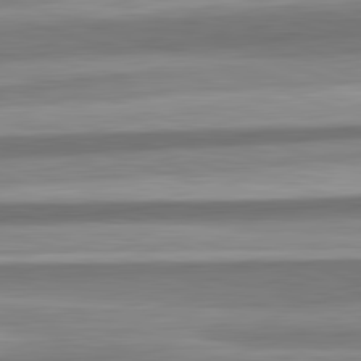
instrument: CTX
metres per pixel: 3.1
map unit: lApd
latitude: 82.4034
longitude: 179.1998
